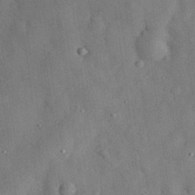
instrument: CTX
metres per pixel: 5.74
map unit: eHh
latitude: 30.0444
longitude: -71.9717
